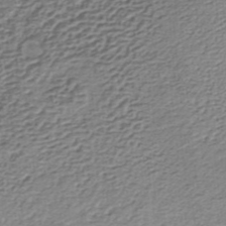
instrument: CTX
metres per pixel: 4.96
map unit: lHb
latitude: -35.2187
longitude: 60.3495
